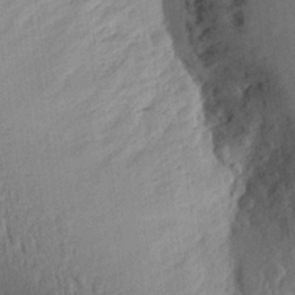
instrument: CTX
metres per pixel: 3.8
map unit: Aa
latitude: 26.9514
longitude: -145.4048
